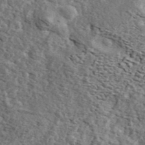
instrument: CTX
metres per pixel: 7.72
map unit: ANa
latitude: 43.9906
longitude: 45.5966
